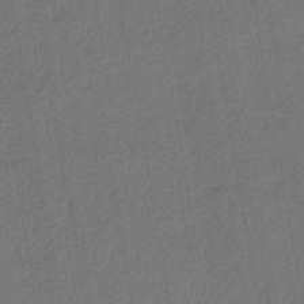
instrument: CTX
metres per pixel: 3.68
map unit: lHb
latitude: -43.0297
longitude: 61.2376
